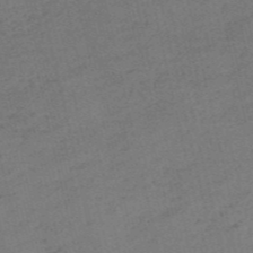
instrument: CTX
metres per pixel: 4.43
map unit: eHh
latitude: -55.1431
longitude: -89.4049
